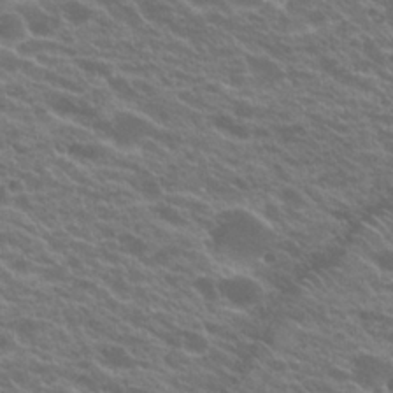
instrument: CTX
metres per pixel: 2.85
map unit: Hto
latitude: 22.8758
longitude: -37.3104
